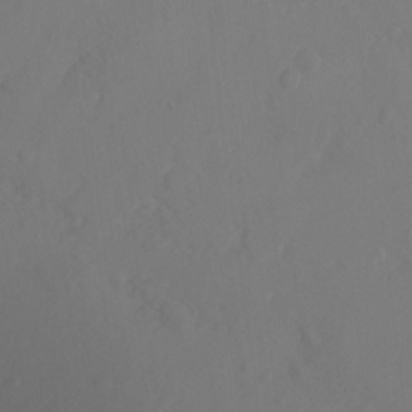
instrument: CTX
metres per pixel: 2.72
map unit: Aa
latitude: -12.9542
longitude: -67.8205
